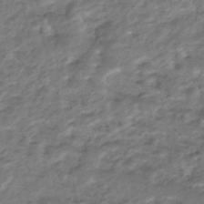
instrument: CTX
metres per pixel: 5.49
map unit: HNhu
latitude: -45.1431
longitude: 102.5763
